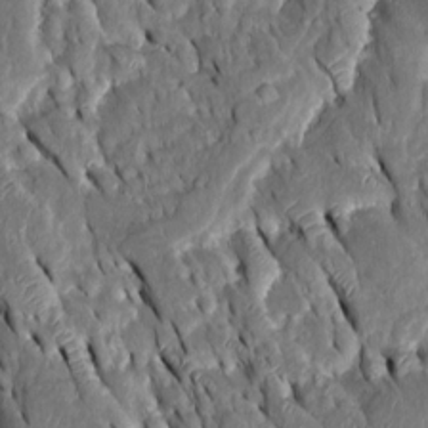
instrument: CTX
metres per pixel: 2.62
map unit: Htu
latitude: -1.1243
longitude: 149.3699
